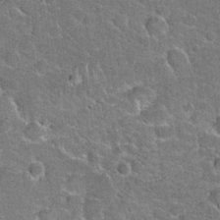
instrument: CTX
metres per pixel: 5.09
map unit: Hto
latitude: 20.8947
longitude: -48.9703
